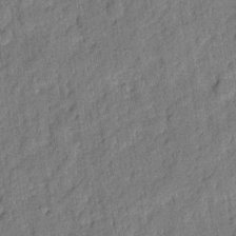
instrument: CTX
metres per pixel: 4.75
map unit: eHh
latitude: 7.0080
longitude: -75.6883
